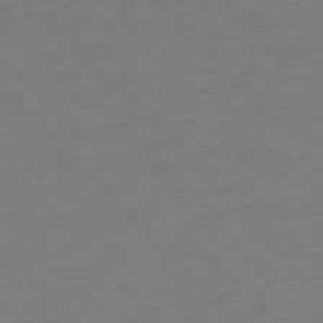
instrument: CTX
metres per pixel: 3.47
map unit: Ap
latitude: -76.9353
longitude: -85.8206
